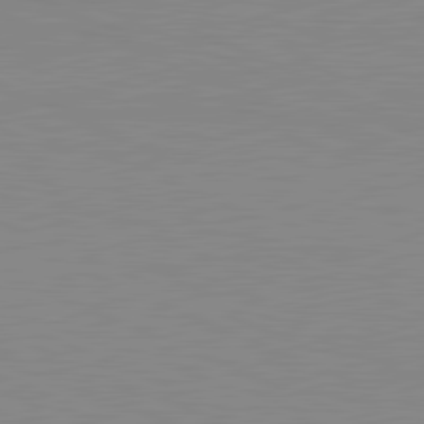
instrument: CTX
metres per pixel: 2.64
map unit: lApd
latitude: 81.8205
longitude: -168.6113
